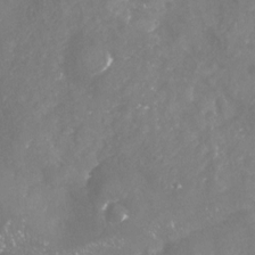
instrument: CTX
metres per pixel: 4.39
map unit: Nhu
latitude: -23.1431
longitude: -57.4615
